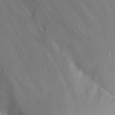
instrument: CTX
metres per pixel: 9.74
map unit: Nhu
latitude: 23.8016
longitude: -64.5735
